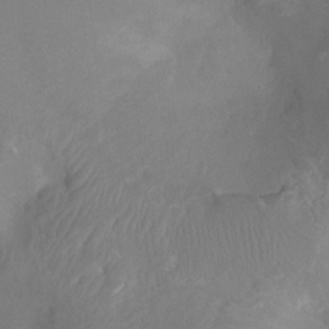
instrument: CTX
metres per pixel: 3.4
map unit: Ht
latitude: -2.9352
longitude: -17.9150
